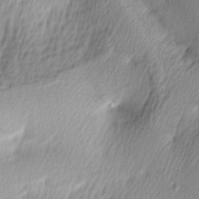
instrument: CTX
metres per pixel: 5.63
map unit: lAa
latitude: -5.0675
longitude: -122.5735
